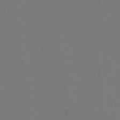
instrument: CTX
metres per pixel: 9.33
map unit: Hto
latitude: 0.4601
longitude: -33.9906
